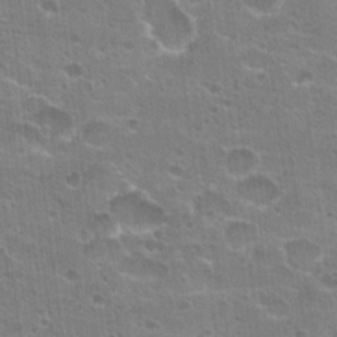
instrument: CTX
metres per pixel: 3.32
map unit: Hto
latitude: 23.2348
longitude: -42.8002
